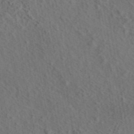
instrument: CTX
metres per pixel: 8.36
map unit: eAb
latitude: 43.5560
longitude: 114.7274
